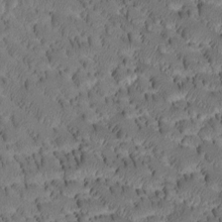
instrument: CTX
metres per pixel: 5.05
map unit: Htu
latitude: -3.7099
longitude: 172.2739
